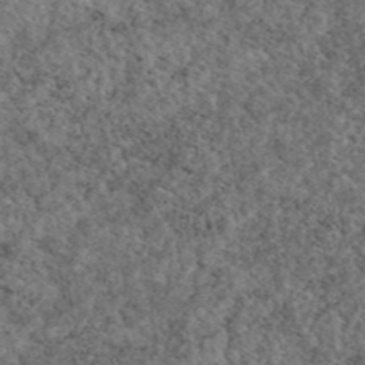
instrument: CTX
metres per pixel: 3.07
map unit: eAb
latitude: 45.7449
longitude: 113.4077
